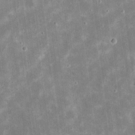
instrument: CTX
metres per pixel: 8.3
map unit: eHh
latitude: 20.9703
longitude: -67.8016
